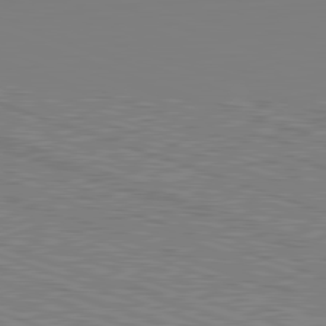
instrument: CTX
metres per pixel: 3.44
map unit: Hpe
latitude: -82.6140
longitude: 8.6707
